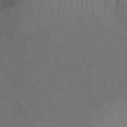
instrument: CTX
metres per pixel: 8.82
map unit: Ht
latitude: -0.4818
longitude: -16.1767
